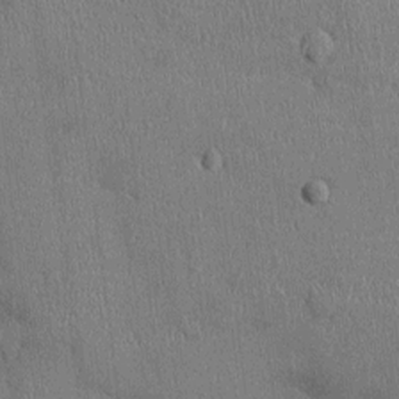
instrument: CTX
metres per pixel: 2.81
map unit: Ht
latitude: -2.6329
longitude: -14.1578
